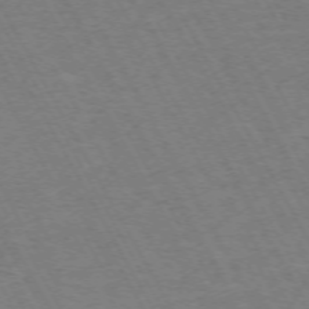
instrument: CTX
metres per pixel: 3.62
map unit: Hpe
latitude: -72.1794
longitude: 10.0850
